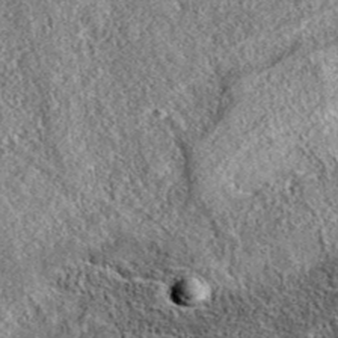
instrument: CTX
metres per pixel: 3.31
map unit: eAb
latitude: 36.9891
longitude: 109.6155
